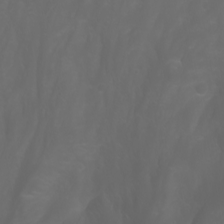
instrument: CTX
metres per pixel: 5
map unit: Nhu
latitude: -9.9556
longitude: -69.8583
